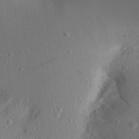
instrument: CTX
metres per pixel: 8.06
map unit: Aa
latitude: 21.2726
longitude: -144.9514
